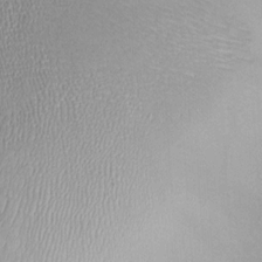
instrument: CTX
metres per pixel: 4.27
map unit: Nhu
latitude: -0.7275
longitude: -15.2348
